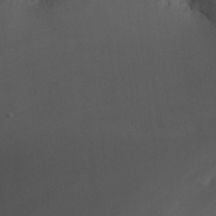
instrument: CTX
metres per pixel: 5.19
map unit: Nhu
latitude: -13.0298
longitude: -65.1404
